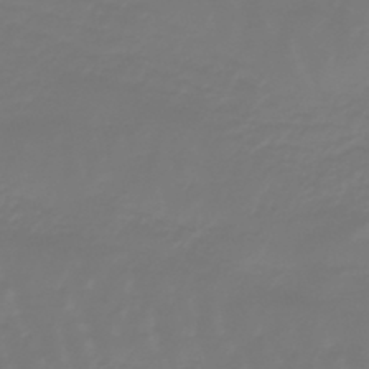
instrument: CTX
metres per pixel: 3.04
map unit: eHb
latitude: -46.8786
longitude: 82.7463
